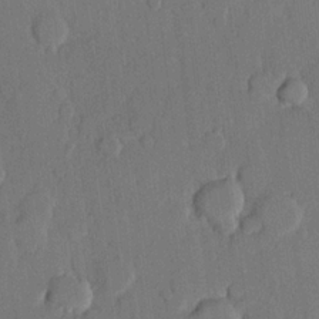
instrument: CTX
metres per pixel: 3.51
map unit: lHvf
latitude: 20.7058
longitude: 146.2361
